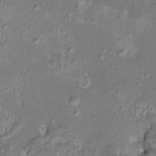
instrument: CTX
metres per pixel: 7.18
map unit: HNhu
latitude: 4.7813
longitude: 8.3684
